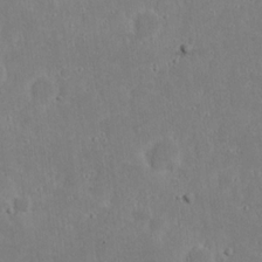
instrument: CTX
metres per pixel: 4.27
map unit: eHh
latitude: 18.3656
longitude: -72.6491
